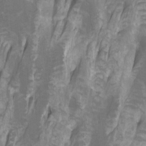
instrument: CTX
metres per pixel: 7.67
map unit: Htu
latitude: -7.5399
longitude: -48.8191
